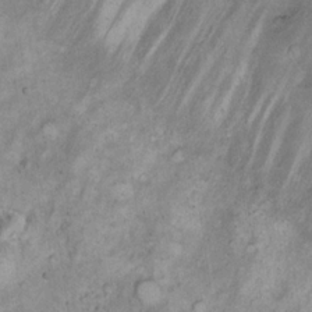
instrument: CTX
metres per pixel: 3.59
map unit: eHh
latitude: 21.5371
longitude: -60.5168
